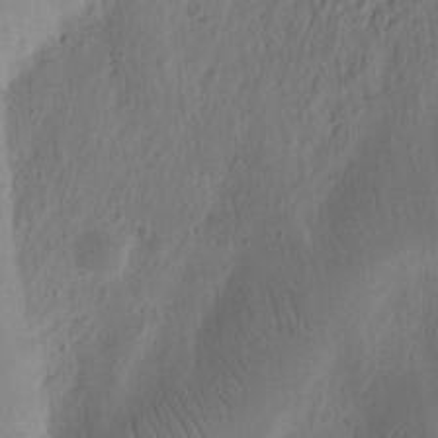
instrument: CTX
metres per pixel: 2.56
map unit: Ht
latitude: 11.0081
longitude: -75.0836
